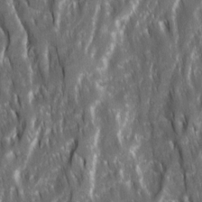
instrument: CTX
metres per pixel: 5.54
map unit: Ave
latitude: 15.5183
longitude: -134.1389
